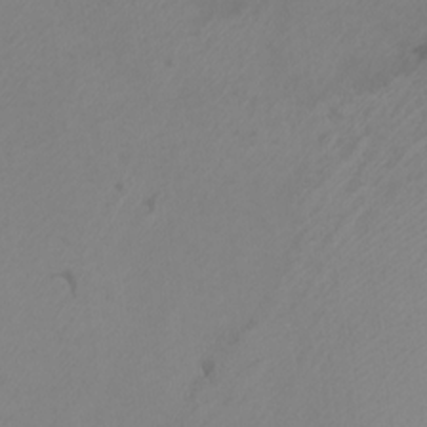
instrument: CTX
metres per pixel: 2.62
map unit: Htu
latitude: -7.5021
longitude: -65.4804
